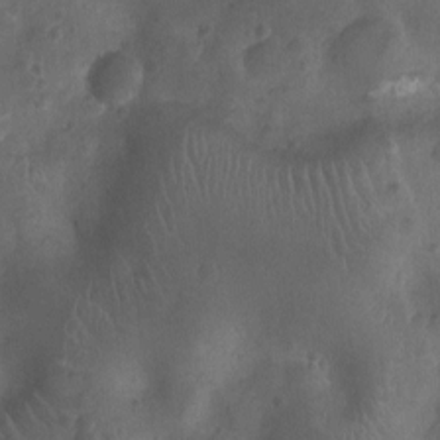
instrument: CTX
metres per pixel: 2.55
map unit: Ht
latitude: -9.9178
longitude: -21.4049
